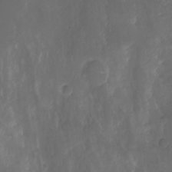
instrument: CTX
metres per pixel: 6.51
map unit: Aa
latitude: -8.2361
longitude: -77.6505
